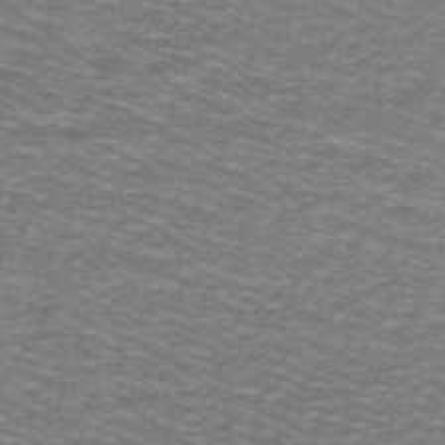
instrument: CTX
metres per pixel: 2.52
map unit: lHb
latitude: -43.4076
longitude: 54.6708
